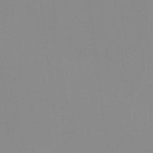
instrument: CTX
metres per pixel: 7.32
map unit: Nhu
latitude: -8.8597
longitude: -94.8002
